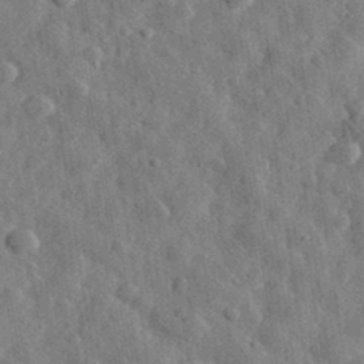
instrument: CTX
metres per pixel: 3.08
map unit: eHh
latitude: 31.9528
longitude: -74.1767
